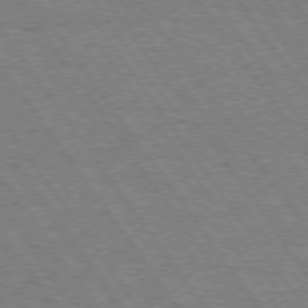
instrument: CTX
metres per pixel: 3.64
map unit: Hpe
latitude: 74.5357
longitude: -139.0458
